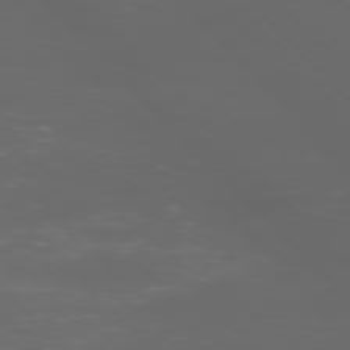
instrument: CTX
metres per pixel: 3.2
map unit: Ap
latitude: -77.1809
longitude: -61.7071
